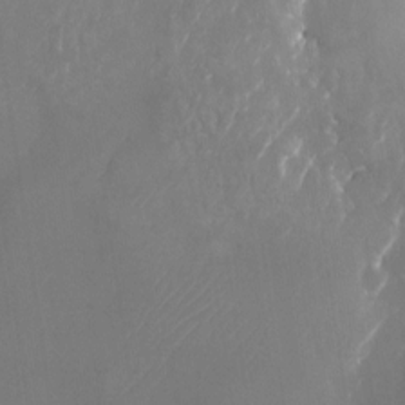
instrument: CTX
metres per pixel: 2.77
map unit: Nhu
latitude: -23.7100
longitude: -70.6112
